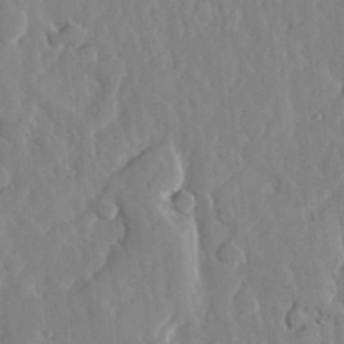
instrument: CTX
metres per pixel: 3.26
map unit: lHvf
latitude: 18.2522
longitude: -113.0458
